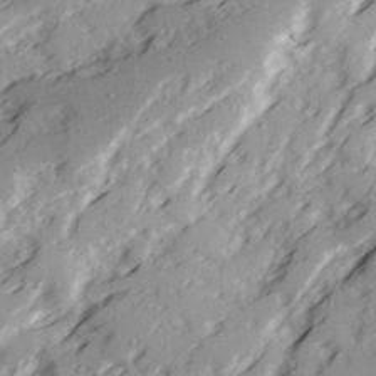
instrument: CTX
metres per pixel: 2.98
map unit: Ave
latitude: 21.4616
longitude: -131.4616
